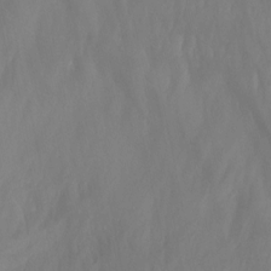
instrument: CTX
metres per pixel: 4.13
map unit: Nhu
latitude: -13.5210
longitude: -65.3482
